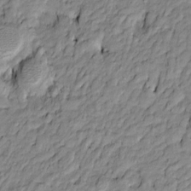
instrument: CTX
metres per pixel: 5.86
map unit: Htu
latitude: -9.8611
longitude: 176.9920
